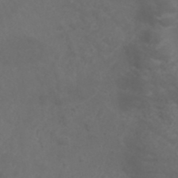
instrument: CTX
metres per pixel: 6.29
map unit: ANa
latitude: 38.7813
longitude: 23.8234
